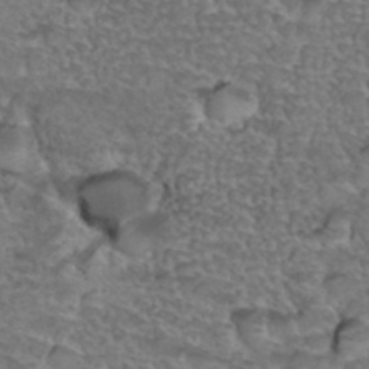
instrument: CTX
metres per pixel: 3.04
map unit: Hto
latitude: 35.0647
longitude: -45.2348
